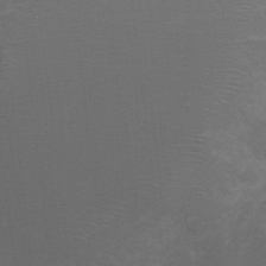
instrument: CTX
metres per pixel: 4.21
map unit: eHh
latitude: -5.7855
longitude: -78.7624
